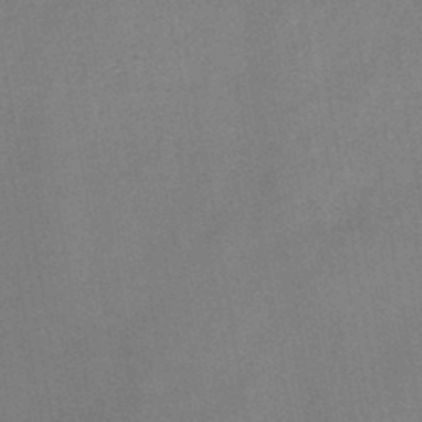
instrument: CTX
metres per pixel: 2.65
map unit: HNb
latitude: -45.1998
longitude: -37.9528
